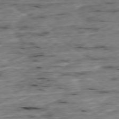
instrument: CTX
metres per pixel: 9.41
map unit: Ap
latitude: -79.3887
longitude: -88.8191
